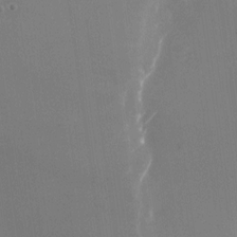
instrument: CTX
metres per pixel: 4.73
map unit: Nhu
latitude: -23.8045
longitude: -72.2901
